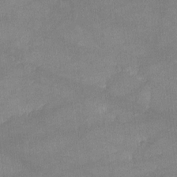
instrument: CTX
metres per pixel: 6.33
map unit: lHvf
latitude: -11.6533
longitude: -102.5923
